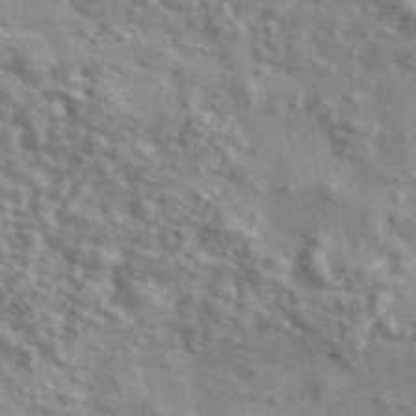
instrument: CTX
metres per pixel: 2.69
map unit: ANa
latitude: 46.9514
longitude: 27.1053
